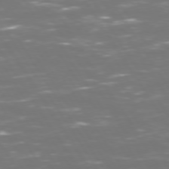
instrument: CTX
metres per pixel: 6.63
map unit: Hpe
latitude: 72.6491
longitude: -127.1781
